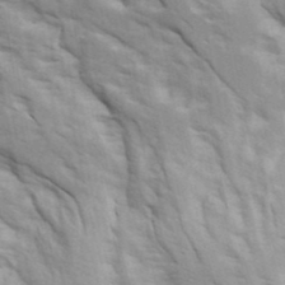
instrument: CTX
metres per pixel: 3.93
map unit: Ave
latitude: 16.0255
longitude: -129.5371
